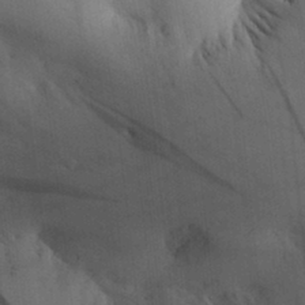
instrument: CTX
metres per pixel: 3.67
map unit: Aa
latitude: 30.1578
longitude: -143.0270
